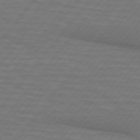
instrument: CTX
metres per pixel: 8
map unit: lApd
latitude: 74.7624
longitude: -55.8583
